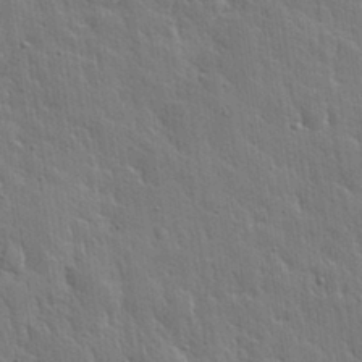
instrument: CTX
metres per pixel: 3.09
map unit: eHh
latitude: 31.5183
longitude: -79.1970
